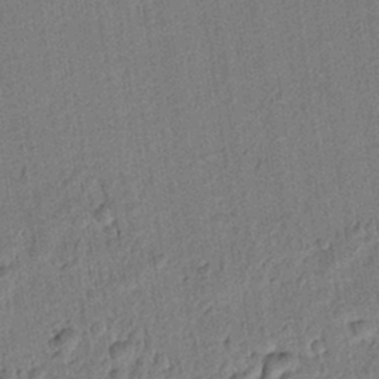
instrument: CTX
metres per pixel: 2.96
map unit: lAvf
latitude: 8.7057
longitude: 165.1809
